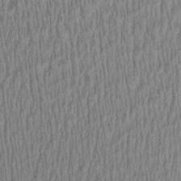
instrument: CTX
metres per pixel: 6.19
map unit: Aa
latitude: 29.0836
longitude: -138.0255
